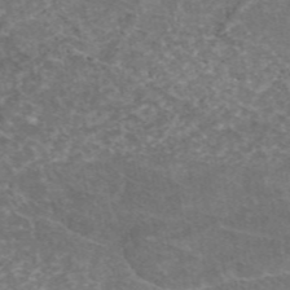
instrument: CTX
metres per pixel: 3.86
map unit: eAb
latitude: 47.9906
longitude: 113.4832
